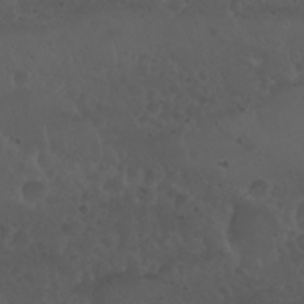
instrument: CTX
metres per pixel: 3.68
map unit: Nhu
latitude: 23.0080
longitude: -65.8961
